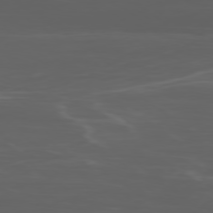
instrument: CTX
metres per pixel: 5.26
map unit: Ap
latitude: -78.3306
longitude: -79.3860
